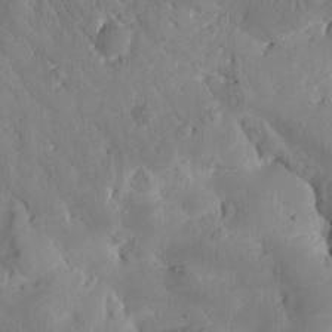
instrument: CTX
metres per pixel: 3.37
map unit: Htu
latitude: 0.2522
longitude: 176.1795
